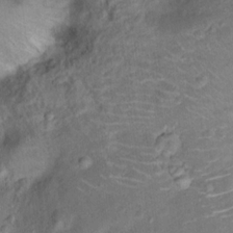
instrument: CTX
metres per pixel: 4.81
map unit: Ht
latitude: 14.8002
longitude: -41.2348
